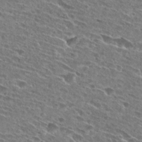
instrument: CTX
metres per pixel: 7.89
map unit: Hto
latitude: 27.0081
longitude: -43.9339
